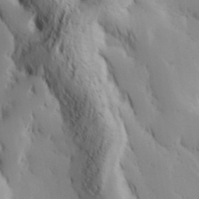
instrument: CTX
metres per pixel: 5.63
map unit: Hve
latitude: 32.7246
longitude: 149.3321
